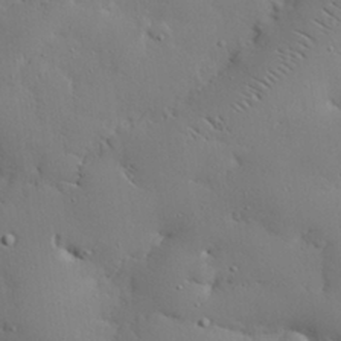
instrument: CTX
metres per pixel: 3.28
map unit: eHh
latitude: 28.4979
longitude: -82.3278
